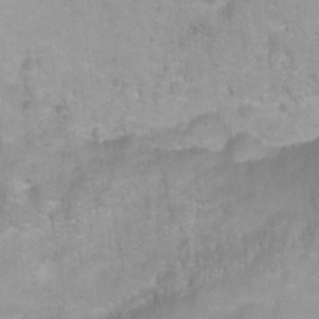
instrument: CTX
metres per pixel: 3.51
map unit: Ht
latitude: 2.8758
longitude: -34.3467
